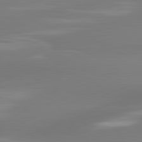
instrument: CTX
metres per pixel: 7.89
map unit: lApd
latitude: 81.6505
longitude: -162.6302
